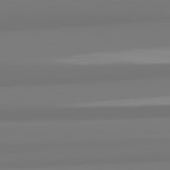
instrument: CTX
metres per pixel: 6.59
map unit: lApd
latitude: 82.3656
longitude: 174.3873
